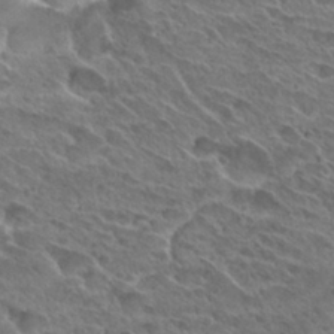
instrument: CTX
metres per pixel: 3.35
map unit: Hto
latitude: 29.1214
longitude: -39.1403
